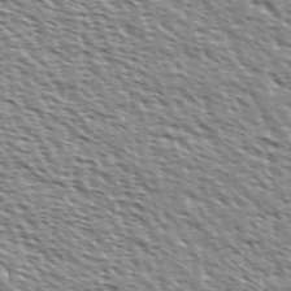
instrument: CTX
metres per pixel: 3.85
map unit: Ave
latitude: 37.3482
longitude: -112.4223
